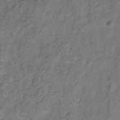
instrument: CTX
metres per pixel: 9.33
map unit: Hve
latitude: -33.6533
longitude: 90.8219
